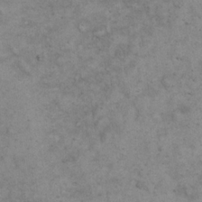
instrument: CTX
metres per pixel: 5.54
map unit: eHh
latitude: 20.6680
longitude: -59.3104
